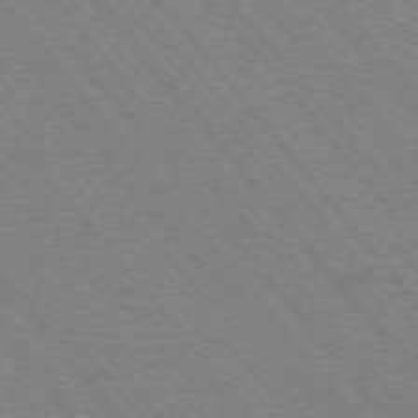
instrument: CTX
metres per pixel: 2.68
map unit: Hpe
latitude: -75.7289
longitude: -13.2915
